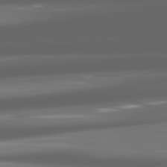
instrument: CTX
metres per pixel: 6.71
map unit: lApd
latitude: 81.3859
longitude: -145.8772
